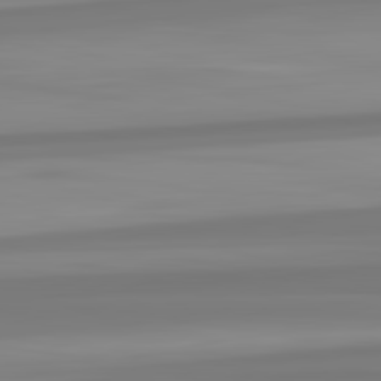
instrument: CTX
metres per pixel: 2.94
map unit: lApd
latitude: 82.8380
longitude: 172.7085
